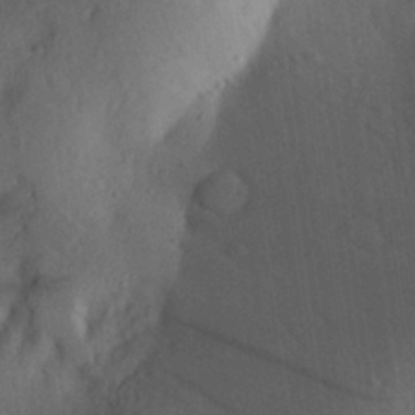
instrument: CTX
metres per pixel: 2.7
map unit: Aa
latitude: 30.0822
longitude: -145.2537
